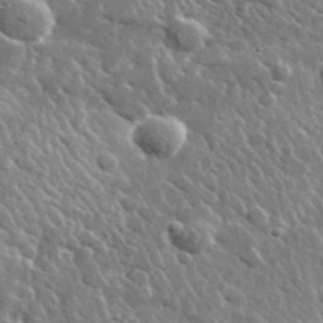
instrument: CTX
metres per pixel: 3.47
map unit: lHvf
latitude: 36.0633
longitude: -88.5168
